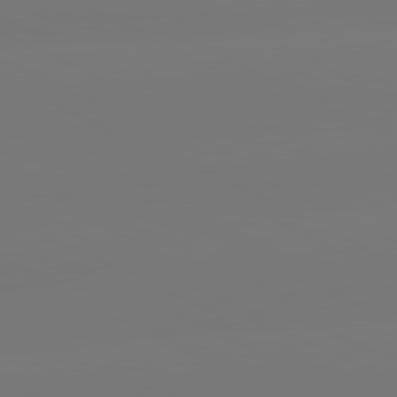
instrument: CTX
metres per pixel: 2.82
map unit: lApd
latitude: 81.0647
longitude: -148.6679
